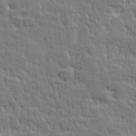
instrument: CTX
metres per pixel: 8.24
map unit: lHvf
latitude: 25.1025
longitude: 143.7099
